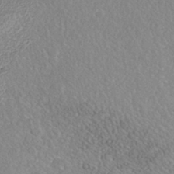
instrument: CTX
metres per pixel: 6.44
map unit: Nhe
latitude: -41.5588
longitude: -111.1781
